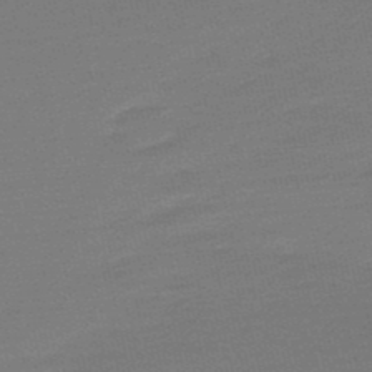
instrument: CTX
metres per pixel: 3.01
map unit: lHb
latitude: -48.8408
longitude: 83.0864
